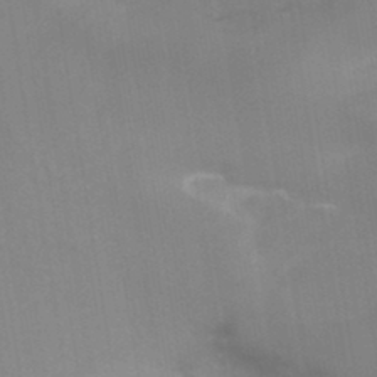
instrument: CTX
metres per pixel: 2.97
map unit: HNb
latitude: -45.1431
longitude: -45.4993
